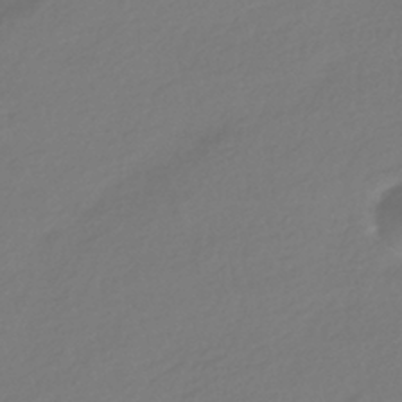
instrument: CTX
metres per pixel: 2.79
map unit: HNhu
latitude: -41.0864
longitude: 96.9164
